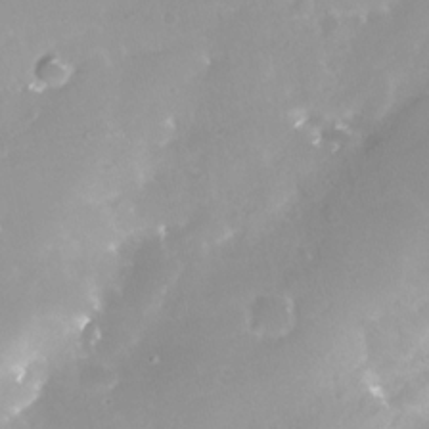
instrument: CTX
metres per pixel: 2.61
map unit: Nhe
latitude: -28.4818
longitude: -109.7449
